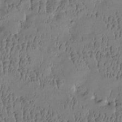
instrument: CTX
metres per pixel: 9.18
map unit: Htu
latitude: -4.7085
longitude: 176.5385
